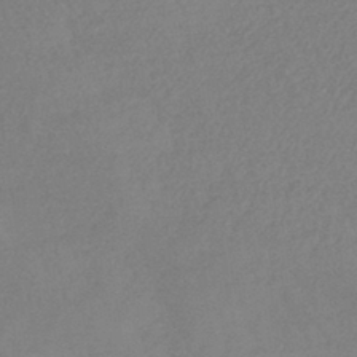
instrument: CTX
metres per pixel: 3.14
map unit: lHb
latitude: -41.6911
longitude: 73.3509
